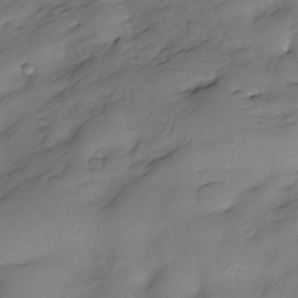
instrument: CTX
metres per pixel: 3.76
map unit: Nhe
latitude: -33.6344
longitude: -142.8569
